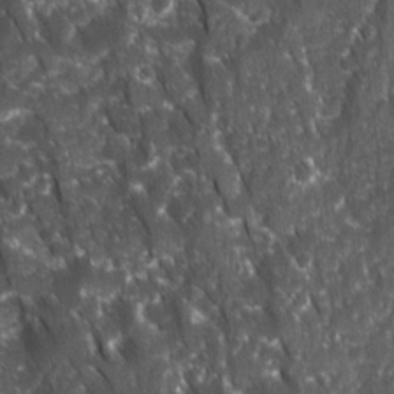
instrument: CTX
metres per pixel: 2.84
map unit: Ave
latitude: 15.5749
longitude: -132.5924
